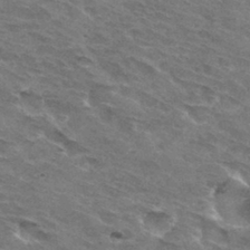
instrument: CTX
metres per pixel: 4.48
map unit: Hto
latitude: 32.4034
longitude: -45.0458
